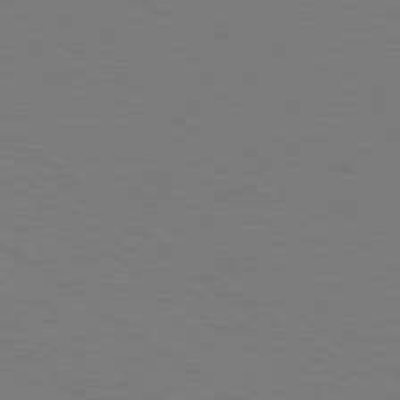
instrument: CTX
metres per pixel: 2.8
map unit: Hpe
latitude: 78.7624
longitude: -149.7072
